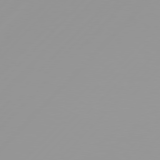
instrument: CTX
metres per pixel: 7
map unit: Hpe
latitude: 77.4426
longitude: -139.3104
